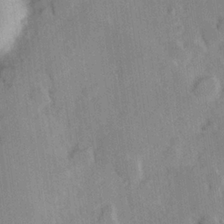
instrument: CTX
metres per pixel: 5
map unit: Hve
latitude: 23.6883
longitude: 147.5210
